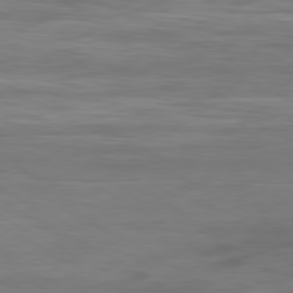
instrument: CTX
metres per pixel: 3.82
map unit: Hpe
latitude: -80.7652
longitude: 18.4440
